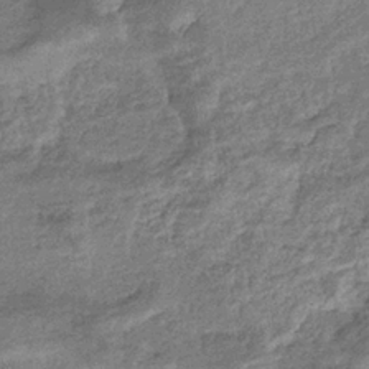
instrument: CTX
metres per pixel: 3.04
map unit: eHb
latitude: -36.1039
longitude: 77.4454
